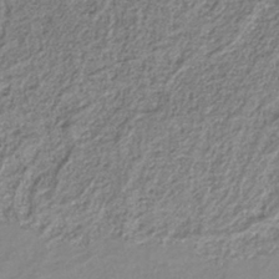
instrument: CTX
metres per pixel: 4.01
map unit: eAb
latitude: -40.0661
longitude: 51.6722
